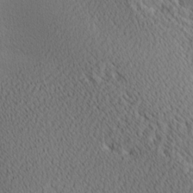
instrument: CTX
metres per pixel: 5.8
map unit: Ave
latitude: 11.4238
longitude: -107.4615
